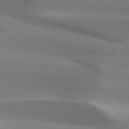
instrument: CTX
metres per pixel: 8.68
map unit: lApd
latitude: 73.4238
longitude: -49.8394
